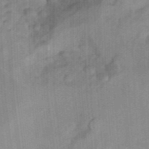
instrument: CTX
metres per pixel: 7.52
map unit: Hto
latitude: 9.4049
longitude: -35.8205
